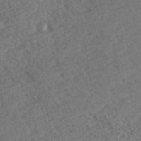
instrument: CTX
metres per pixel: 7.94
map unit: eHh
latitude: 36.6680
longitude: -138.8002
